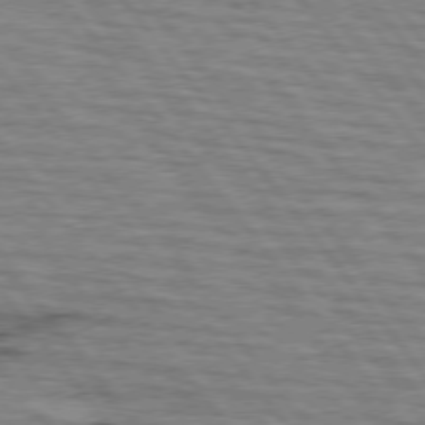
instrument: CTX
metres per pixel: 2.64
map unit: lApd
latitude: 75.5182
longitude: -75.9150
